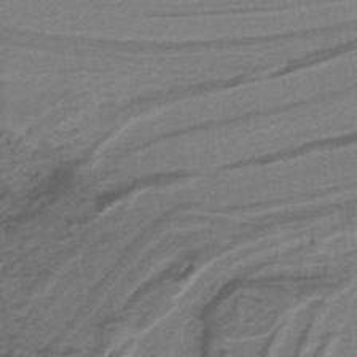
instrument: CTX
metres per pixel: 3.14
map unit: lHb
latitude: -39.0487
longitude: 54.7652
